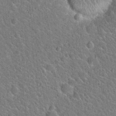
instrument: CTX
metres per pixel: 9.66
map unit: Hto
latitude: 21.8961
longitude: -51.0836
